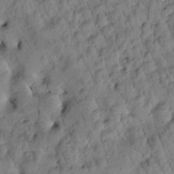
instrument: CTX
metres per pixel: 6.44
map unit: Htu
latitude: 0.9136
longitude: 174.5951
